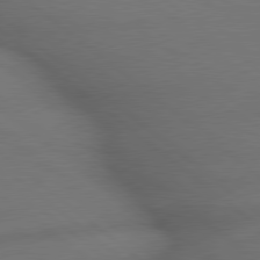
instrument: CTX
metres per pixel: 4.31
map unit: lApd
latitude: 79.2537
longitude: -166.8569
